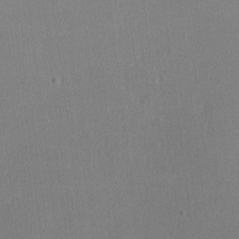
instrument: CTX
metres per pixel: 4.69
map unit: lHvf
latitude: -11.3321
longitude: -100.1767
